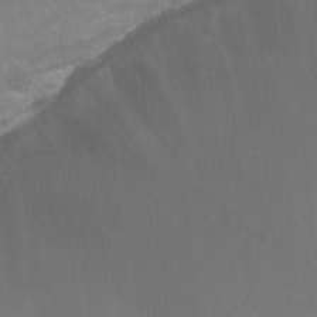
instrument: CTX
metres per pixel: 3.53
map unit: Nhu
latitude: -7.8989
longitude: -42.3278
